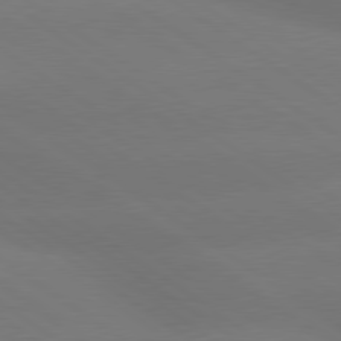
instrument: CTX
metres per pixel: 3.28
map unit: lApd
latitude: 79.6505
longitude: -151.4804
